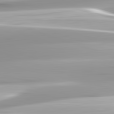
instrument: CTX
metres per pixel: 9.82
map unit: lApd
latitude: 82.7624
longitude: -139.5371
